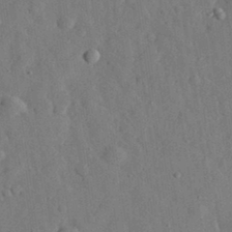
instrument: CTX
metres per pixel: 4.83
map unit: eHh
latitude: 31.2726
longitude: -76.4790
